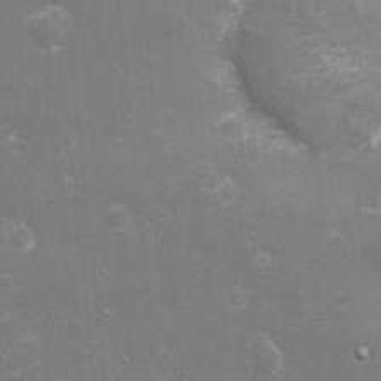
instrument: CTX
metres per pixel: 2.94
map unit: eHh
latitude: -3.3698
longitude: -75.2159
